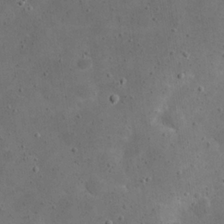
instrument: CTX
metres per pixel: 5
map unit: eHh
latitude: 21.0459
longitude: -65.6883
